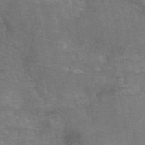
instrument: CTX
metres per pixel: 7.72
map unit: eAb
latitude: 47.1026
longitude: 105.5966
